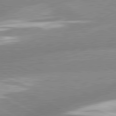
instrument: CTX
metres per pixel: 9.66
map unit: lApd
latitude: 81.2159
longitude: -163.5560
